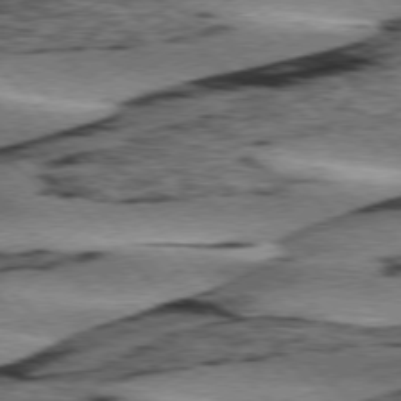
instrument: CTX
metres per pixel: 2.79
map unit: lApd
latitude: 76.3278
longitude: -78.4601
